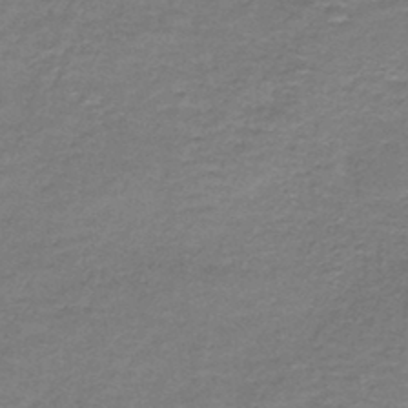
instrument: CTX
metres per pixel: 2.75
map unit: HNb
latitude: -44.0661
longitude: 52.8219
